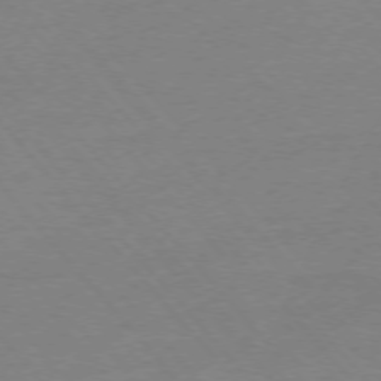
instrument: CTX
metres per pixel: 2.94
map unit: Ap
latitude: -76.5574
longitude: -93.7827
